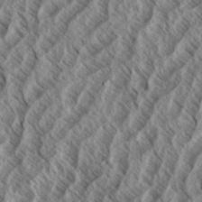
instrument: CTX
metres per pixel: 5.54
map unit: eHh
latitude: 34.4790
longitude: -139.2915
